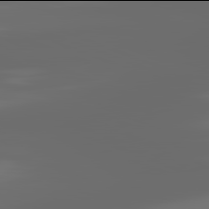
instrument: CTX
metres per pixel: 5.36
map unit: lApd
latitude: 81.9906
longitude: -168.9136
